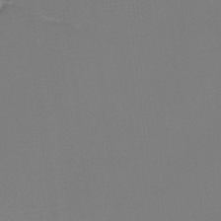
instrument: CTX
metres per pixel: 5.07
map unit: Ht
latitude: -14.2173
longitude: -51.3481
